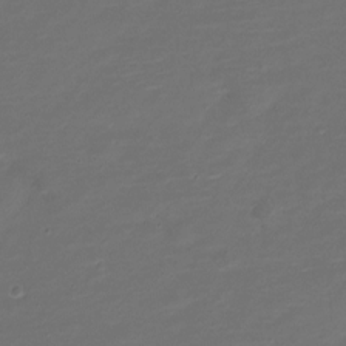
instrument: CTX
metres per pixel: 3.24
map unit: Nve
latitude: -20.9352
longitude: 104.0850
